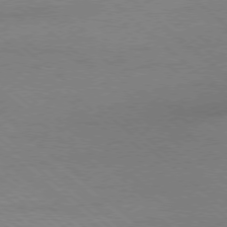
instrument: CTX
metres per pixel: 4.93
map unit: Ap
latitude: -78.5951
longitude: -55.5182
